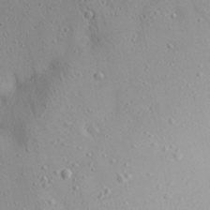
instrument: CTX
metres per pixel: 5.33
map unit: Aa
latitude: 22.1956
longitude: -142.4790
